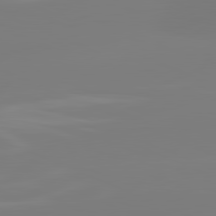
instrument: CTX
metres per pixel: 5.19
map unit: lApd
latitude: 81.4804
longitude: -159.3671
